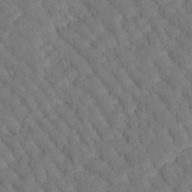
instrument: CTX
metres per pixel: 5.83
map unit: Htu
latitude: -0.7653
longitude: 173.8233
